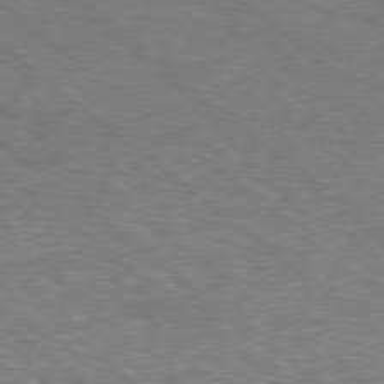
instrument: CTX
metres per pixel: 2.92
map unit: Hpe
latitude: -78.8030
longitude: 17.7289
